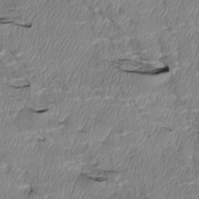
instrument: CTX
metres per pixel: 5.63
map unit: Htu
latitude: 4.1767
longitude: 152.1416
